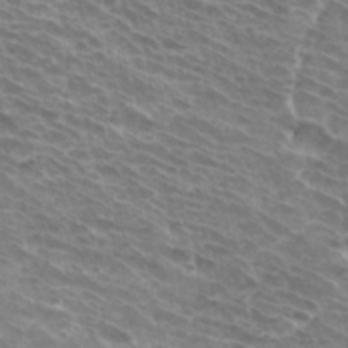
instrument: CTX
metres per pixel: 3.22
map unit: Hto
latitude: 33.6694
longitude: -42.2145
